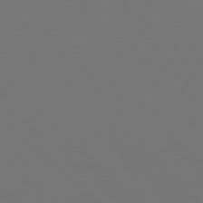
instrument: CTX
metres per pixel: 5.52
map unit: Hpe
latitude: 77.6316
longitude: -171.8016
